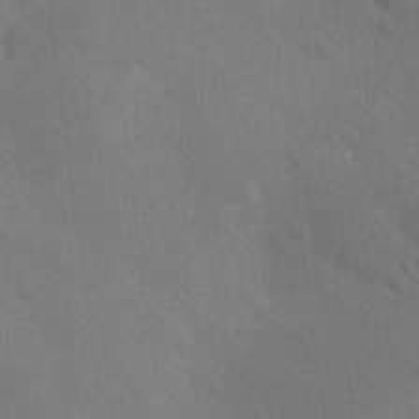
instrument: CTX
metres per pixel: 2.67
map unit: Nhu
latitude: 16.4034
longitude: -78.3845
